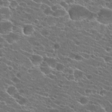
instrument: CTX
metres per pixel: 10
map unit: Hto
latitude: 22.5546
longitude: -40.8380
